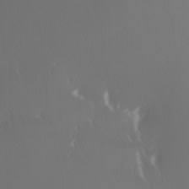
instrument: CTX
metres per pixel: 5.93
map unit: Nhu
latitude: -7.4076
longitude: -91.1025
